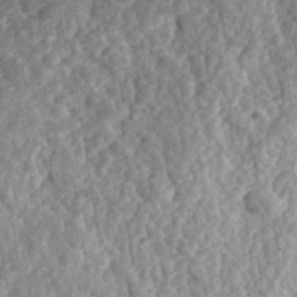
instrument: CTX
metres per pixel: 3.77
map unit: eHh
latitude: 35.1214
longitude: -79.7450
